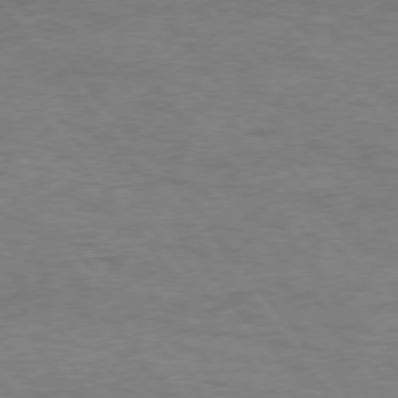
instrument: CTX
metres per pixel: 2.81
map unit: Hpe
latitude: 75.6505
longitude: -151.4426
